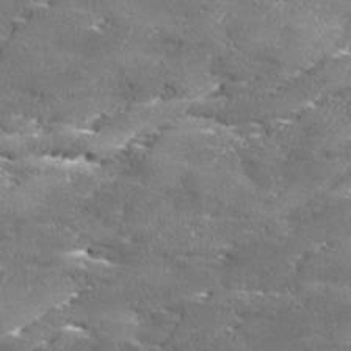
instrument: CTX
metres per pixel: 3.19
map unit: Ave
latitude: 17.4615
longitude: -136.8380
